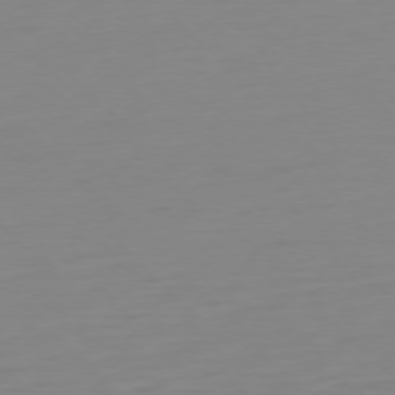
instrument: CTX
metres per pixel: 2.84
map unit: Ap
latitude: -77.3132
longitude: -78.5924
